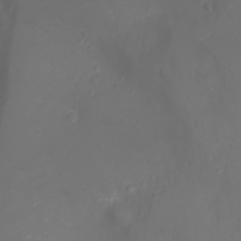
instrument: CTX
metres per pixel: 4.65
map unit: Nhu
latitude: -1.8423
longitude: -76.1577
